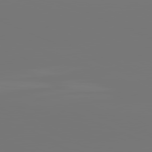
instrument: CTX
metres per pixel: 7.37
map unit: lApd
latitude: 81.5182
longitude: -153.0648
